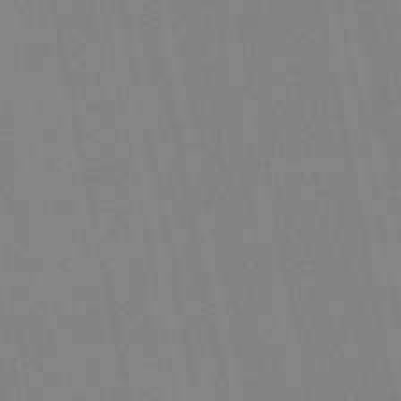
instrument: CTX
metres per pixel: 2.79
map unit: lHb
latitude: -49.2943
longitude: 80.4440
